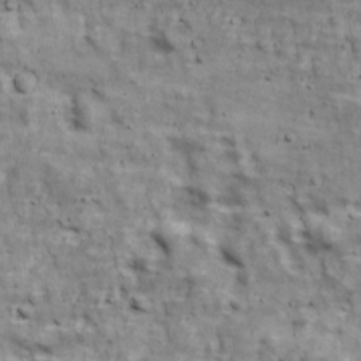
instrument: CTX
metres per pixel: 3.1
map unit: Ave
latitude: 17.7072
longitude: -133.9717
